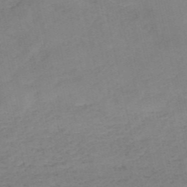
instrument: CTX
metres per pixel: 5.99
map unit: HNb
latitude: -52.7274
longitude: -39.1970
